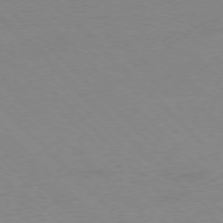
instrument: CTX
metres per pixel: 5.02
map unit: Ap
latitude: -77.8989
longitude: -87.3859
